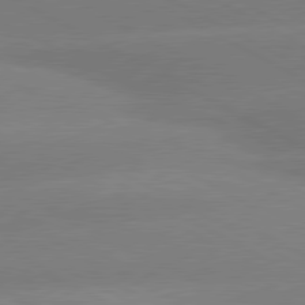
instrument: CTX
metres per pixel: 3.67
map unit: lApd
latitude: 80.5168
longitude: -150.8380
